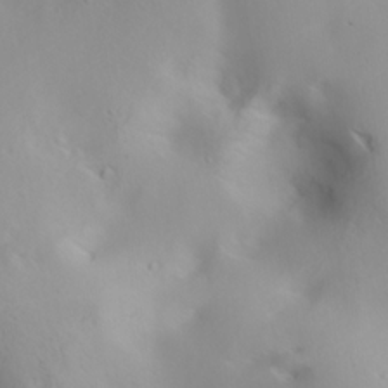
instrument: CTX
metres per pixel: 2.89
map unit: lAa
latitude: 20.1956
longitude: -138.1956
